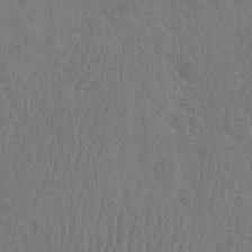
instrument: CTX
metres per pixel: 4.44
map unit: eHh
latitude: -3.0675
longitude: 14.8219
